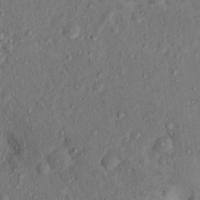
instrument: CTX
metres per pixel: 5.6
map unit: Hto
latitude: 15.4616
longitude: -30.8947
